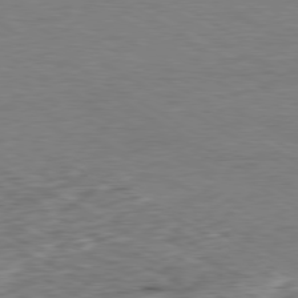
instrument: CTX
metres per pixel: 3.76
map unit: Ap
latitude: -80.4629
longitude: -87.4615
